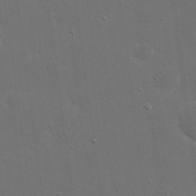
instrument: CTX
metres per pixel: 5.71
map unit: eHh
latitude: 19.5938
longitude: -66.2711
